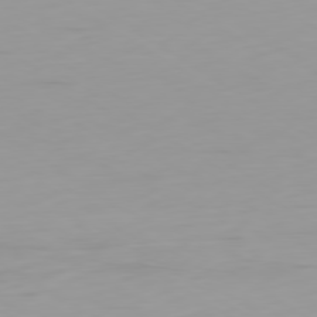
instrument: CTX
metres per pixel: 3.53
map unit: Ap
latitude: -80.0850
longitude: -58.6868
